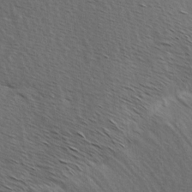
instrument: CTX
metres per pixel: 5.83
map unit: Hve
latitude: 2.7246
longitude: -124.0633
